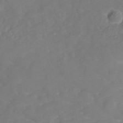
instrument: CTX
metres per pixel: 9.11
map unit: Nhe
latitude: -37.6532
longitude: -86.7435
